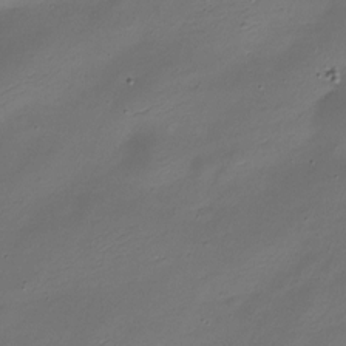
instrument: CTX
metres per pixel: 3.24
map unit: Nhe
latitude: -19.2565
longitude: 145.2754
